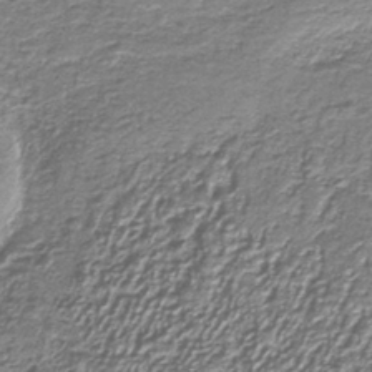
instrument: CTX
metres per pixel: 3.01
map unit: eAb
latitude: -38.5007
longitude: 51.7666
